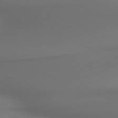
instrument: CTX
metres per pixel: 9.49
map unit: lApd
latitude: 79.8395
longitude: -174.8758
